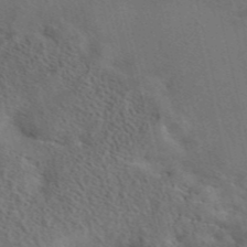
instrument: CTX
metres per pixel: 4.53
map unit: eAb
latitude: 42.5168
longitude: 108.7463
